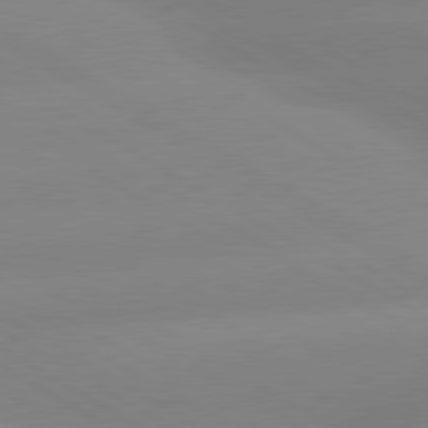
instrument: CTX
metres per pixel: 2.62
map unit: lApd
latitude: 80.1956
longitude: -152.8380
